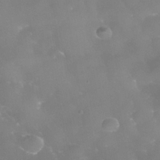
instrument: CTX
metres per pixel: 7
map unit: Nhe
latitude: -38.0094
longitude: -118.7246
